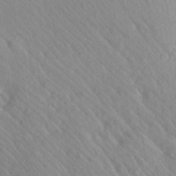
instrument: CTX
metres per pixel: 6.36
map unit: Aa
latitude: 29.7260
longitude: -148.0444
